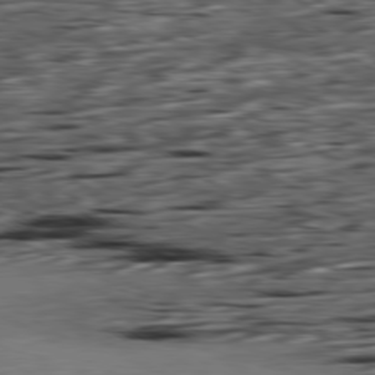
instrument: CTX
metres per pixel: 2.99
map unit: Ap
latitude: -80.3118
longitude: -53.7639
